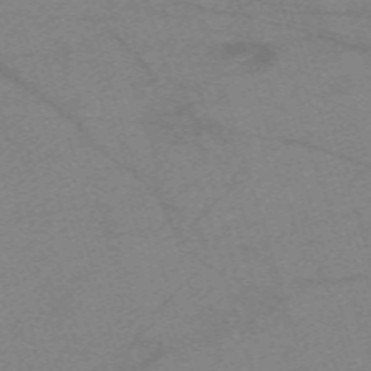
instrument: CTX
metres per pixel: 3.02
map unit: eHh
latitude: -62.0472
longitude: 54.3684
